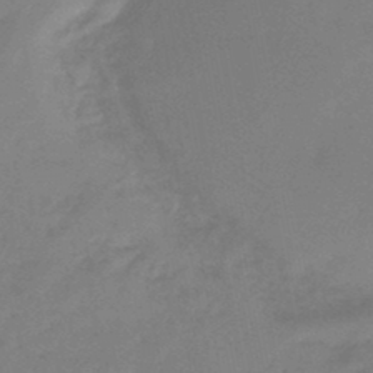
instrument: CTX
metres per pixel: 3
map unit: eHb
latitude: -46.1794
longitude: 82.9353
